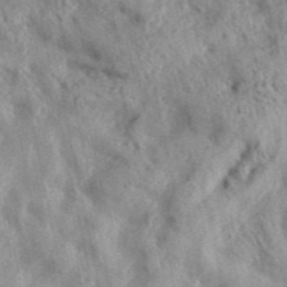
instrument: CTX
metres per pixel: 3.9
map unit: Aa
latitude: 30.5735
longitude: -137.1781
